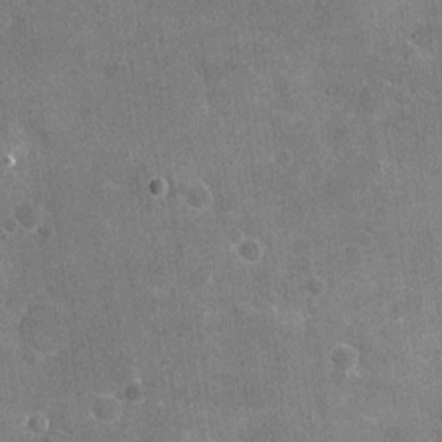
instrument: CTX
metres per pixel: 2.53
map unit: Nhu
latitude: -16.6897
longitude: -56.2333
